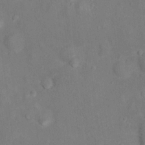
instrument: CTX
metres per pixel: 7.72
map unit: Hto
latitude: 14.2901
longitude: -41.3859
